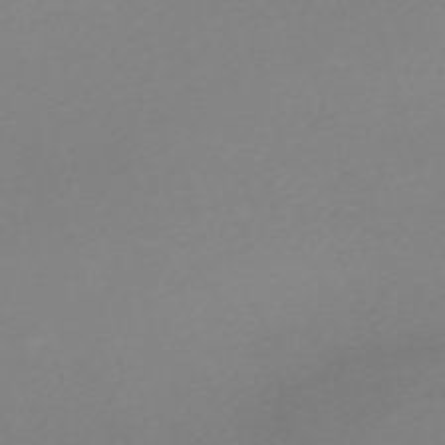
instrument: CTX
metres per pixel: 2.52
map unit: eHh
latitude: -62.0661
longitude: 52.7841
